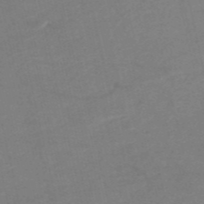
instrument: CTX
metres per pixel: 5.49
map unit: HNb
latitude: -53.5777
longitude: -47.9339
